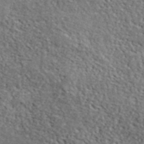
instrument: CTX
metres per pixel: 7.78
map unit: ANa
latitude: 41.8772
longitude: -87.2537
